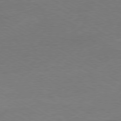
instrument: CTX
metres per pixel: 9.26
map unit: Ap
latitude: -80.2929
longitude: -87.3670
